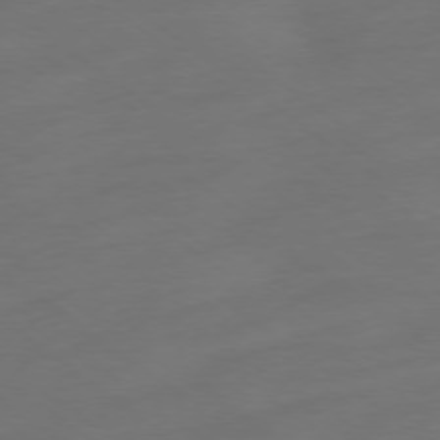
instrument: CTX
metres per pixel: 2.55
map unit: Ap
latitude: -78.7652
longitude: -67.7071
